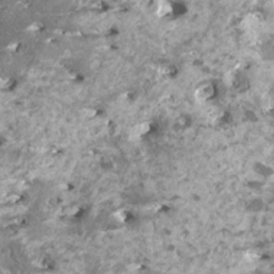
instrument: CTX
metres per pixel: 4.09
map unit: HNhu
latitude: 2.5168
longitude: 6.5007
